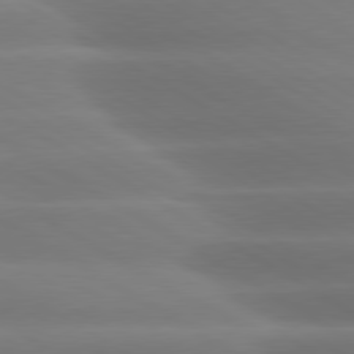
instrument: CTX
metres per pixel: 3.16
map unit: lApd
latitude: 79.8206
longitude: -124.1011
